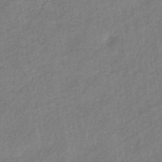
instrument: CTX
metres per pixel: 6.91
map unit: eHb
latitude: -42.8219
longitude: 84.2172
